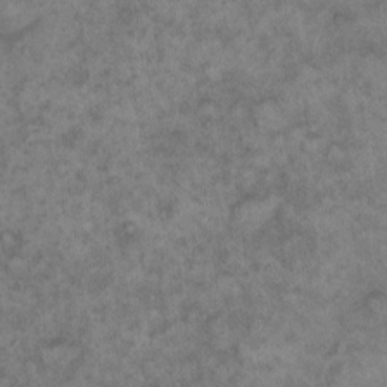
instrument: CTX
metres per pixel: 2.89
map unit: eHh
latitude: 13.2159
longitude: -64.3089
